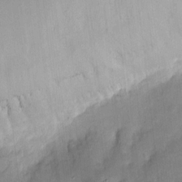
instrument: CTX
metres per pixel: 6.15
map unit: eHh
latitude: 9.3104
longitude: -71.1403
